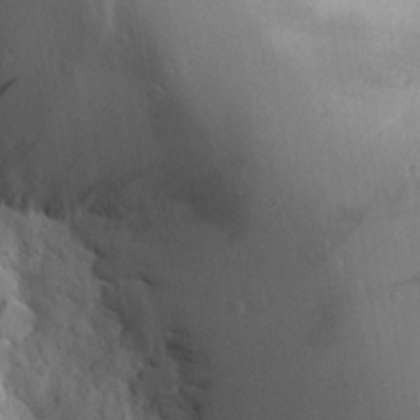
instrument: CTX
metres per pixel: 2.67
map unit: Aa
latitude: 29.7827
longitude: -131.7261
